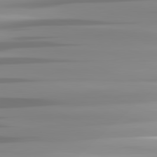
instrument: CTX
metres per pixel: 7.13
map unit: lApd
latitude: 81.8961
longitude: -139.4993
